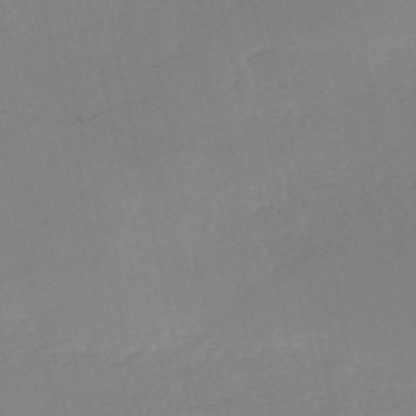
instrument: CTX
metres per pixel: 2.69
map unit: HNb
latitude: -53.1809
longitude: -39.3104
